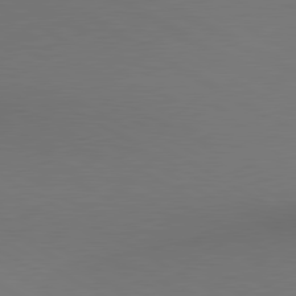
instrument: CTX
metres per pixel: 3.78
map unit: lApd
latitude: 80.3845
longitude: 140.7841
